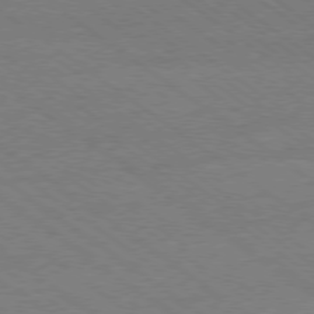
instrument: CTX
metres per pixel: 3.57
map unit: Ap
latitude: -79.1620
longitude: -82.9702
